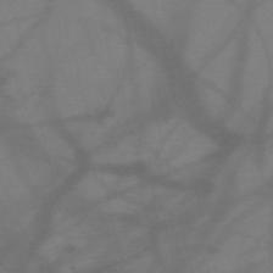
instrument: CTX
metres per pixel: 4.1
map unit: HNb
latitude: -50.6896
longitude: -46.2523
